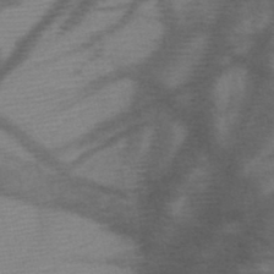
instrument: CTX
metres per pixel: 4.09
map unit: HNb
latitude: -47.7855
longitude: -41.0080
